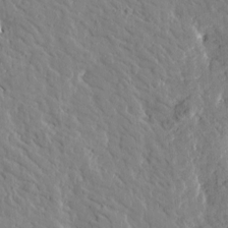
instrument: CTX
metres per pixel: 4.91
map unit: Htu
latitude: -1.6155
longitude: 175.0675
